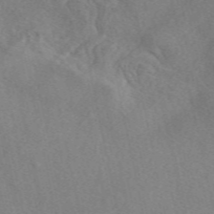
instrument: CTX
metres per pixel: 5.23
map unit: eAb
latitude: 49.3293
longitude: 107.1809
